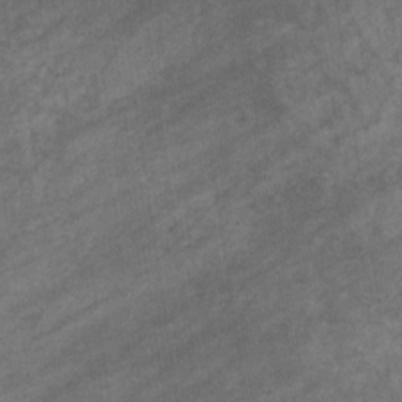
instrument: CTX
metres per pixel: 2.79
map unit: eHb
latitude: -32.8786
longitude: 71.5021
